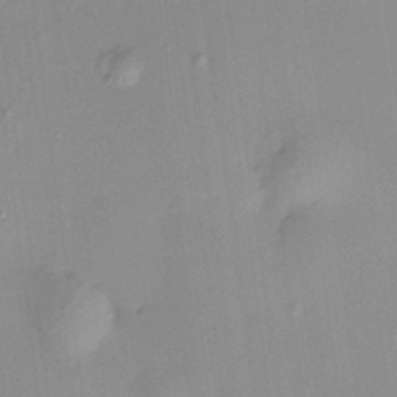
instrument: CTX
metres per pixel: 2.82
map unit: HNhu
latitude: 7.0647
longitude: 13.7856
